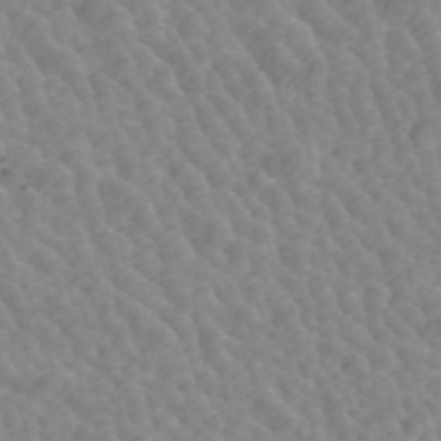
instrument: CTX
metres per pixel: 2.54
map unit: ANa
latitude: 45.3293
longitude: 38.0472
